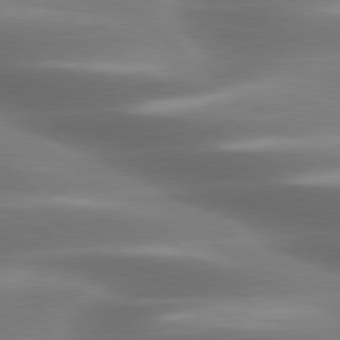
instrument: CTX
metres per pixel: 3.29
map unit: lApd
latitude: 79.5371
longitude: -117.8961
